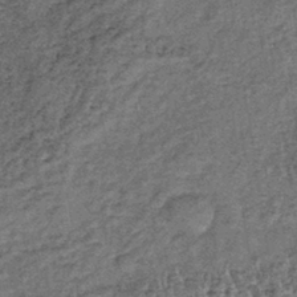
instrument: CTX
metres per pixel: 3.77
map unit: lHb
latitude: -38.9352
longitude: 65.3132
